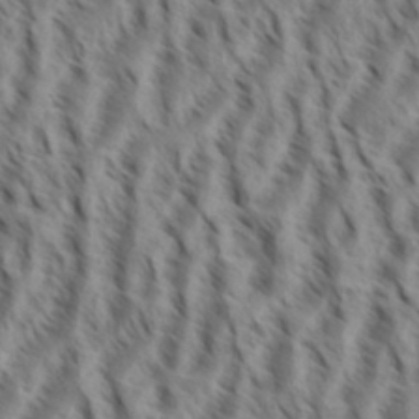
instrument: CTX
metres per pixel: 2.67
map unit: eHh
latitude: 34.8758
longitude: -138.7246
